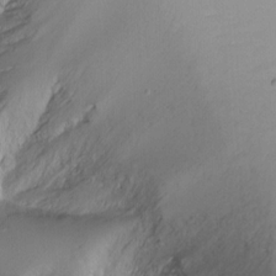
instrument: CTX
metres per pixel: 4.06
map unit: Ht
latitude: -15.2565
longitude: -43.6694
